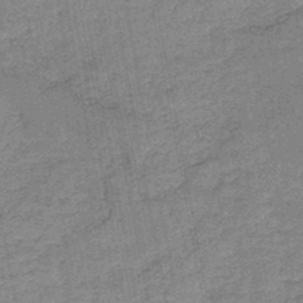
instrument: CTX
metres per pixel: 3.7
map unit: HNb
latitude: -46.0283
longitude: -36.4790
